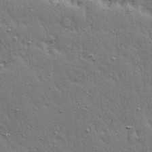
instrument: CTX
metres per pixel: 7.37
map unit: Ave
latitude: 16.0444
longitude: -104.5924
